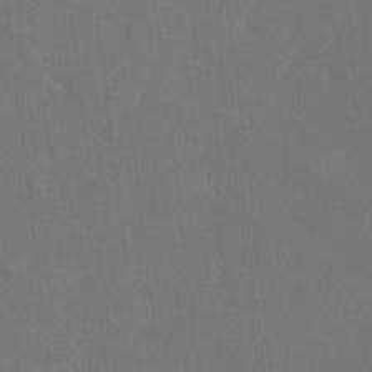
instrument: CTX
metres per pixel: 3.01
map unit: HNhu
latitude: 4.7624
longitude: 12.3684
